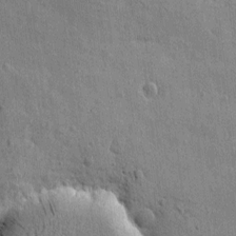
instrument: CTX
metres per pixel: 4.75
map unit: Htu
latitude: 0.5734
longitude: -175.6883
